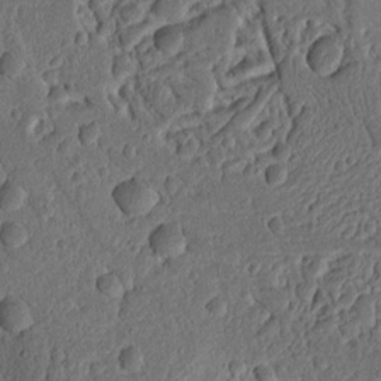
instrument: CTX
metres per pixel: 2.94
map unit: Ht
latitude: 10.1389
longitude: -75.2915
